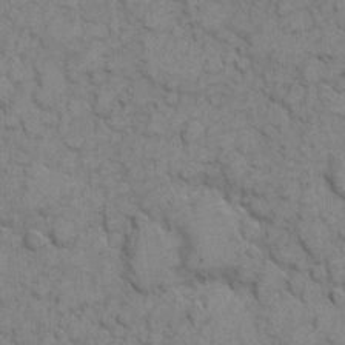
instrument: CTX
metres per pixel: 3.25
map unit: eHh
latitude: 7.0647
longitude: -65.1592
